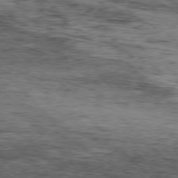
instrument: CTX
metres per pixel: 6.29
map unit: Hpe
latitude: -77.5210
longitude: 11.0675
